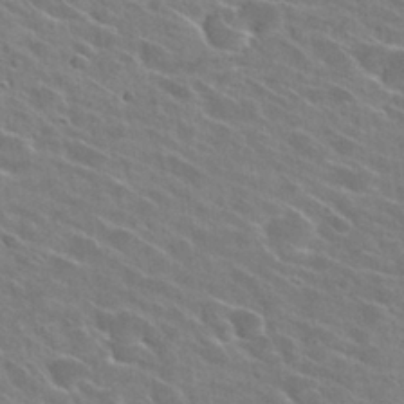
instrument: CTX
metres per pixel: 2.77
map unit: Hto
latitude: 26.2145
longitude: -42.6491
